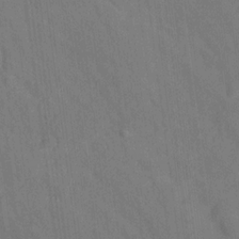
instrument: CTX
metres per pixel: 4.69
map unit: Hto
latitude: 14.5546
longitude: -36.1578
